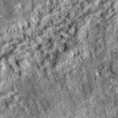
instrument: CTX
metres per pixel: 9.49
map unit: eAb
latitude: 36.4790
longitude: 110.9542
